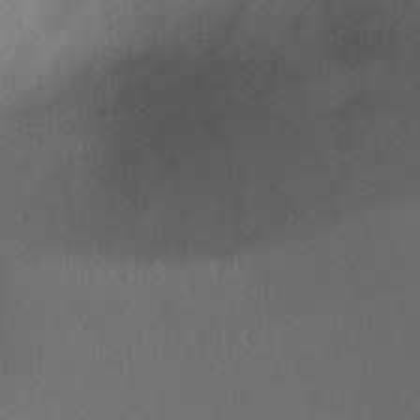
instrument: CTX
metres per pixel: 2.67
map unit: Ht
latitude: -7.8044
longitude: -27.5182
